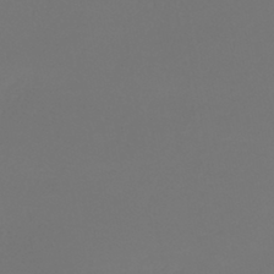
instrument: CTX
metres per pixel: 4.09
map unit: lHb
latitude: -43.4832
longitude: 63.8611
